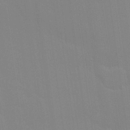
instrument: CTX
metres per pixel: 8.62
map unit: Hve
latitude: 24.7057
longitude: -92.6112
